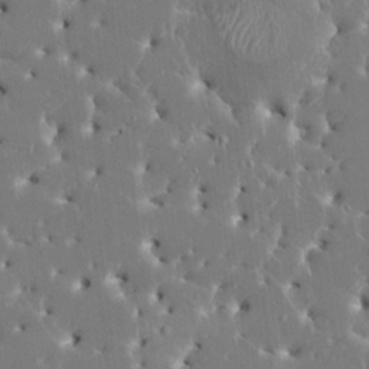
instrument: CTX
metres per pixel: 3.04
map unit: HNhu
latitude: 6.4412
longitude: -4.9514
